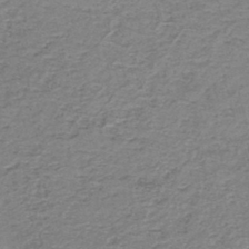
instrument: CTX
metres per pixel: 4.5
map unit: HNb
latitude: -44.0661
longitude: 50.8408
